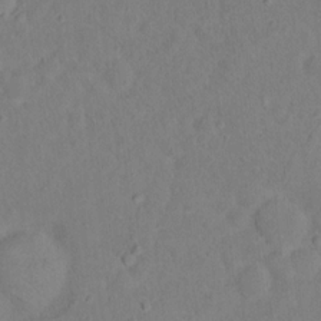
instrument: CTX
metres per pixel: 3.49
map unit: Nhu
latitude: 13.6127
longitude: -36.2145
